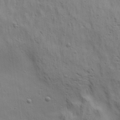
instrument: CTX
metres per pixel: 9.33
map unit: Aa
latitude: 21.2348
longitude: -142.1200
